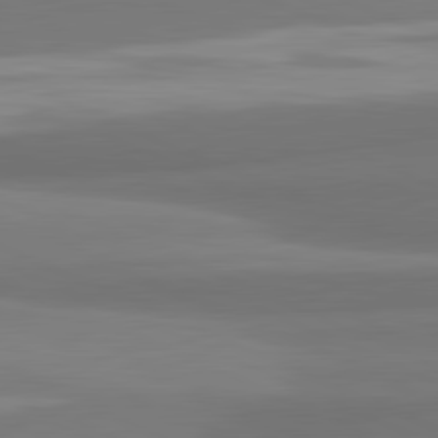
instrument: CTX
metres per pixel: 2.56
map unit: lApd
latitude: 81.9150
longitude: 172.2550
